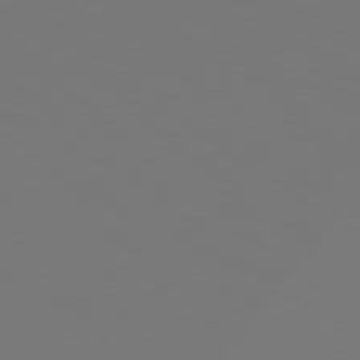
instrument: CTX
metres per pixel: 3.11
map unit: Hpe
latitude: 78.3656
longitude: -176.7624
